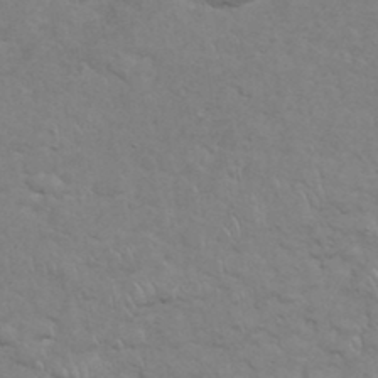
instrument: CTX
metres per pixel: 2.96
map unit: eHh
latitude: 35.9717
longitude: -62.5735
